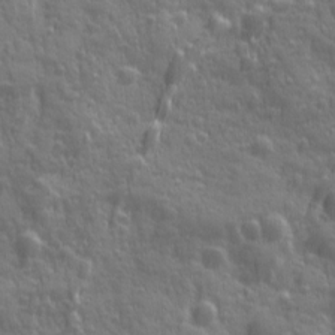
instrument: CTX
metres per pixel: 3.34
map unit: Ave
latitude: 12.4790
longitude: -104.1578
